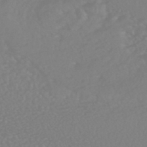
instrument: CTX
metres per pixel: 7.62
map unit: HNhu
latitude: -46.7274
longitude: 97.1620
